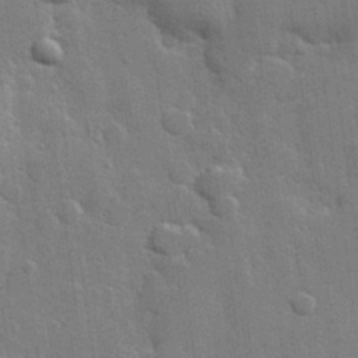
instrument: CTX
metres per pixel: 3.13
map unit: Hve
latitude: 25.8583
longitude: 149.5210
